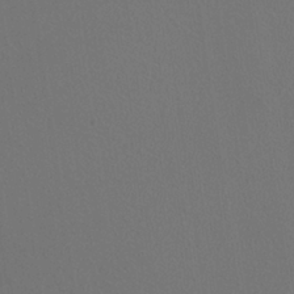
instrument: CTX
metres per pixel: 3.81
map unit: HNhu
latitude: -1.0298
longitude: -1.1403
